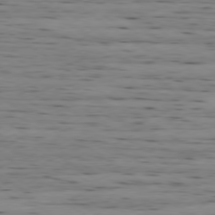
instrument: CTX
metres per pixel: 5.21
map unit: Ap
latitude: -79.5588
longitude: -101.3293
